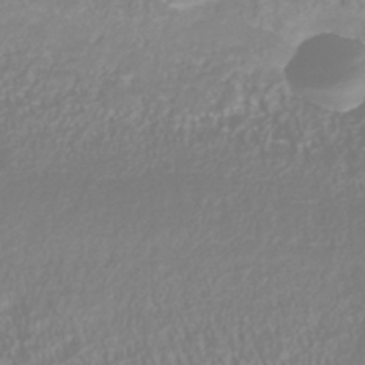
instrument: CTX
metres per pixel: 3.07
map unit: Nhu
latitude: -41.1242
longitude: -84.5168
